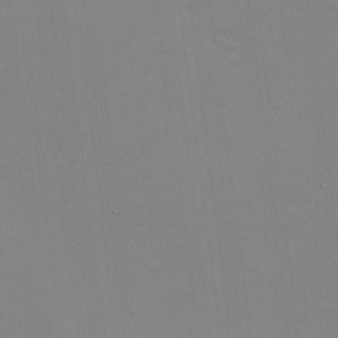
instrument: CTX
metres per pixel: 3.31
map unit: eHh
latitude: -3.0864
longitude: -80.4034
